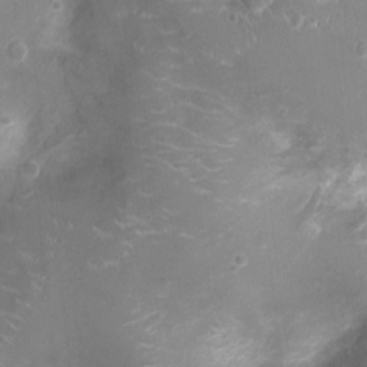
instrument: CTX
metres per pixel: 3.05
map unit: Ht
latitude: -4.9352
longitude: -15.7639
